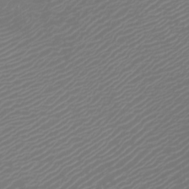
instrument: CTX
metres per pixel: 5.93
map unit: Htu
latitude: -6.1039
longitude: -74.3656
